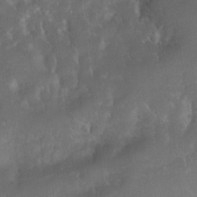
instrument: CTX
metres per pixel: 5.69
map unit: Ht
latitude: 0.0633
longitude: -37.6127
